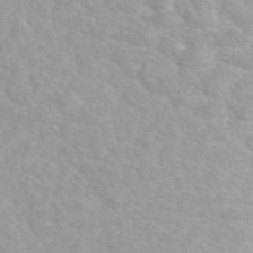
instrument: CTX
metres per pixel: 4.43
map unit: eAb
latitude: 49.1592
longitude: 118.6141
